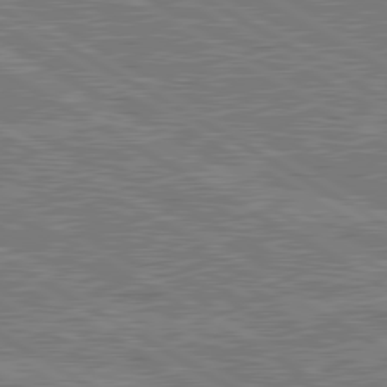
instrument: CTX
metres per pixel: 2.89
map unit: lApd
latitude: 80.4223
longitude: 119.5399
